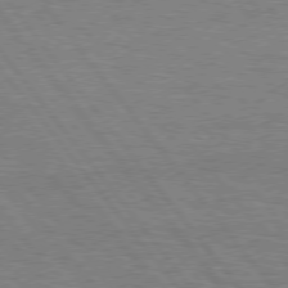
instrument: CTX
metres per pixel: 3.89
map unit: Hpe
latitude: 75.9906
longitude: -136.5735
